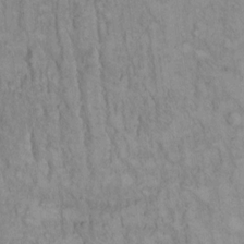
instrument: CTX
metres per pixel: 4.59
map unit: Hto
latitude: 13.0459
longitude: -57.5938
